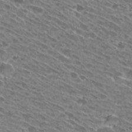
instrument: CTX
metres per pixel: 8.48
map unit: Hto
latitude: 28.9891
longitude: -44.9702
